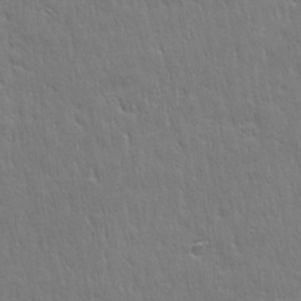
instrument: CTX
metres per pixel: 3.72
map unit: Ave
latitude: 22.4979
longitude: -135.7449
